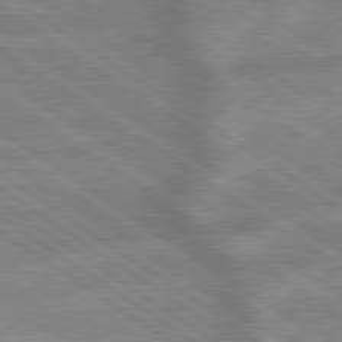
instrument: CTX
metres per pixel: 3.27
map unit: lApd
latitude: 79.3860
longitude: -169.9717
